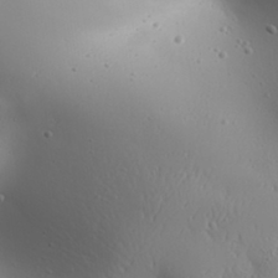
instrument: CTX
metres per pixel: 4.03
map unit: Aa
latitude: 31.3860
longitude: -143.0081
